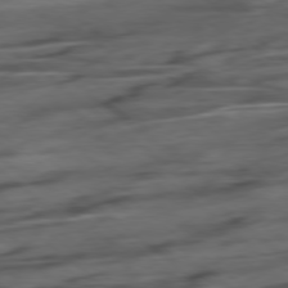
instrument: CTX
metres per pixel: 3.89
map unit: Hpe
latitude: -79.1431
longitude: -18.6679
